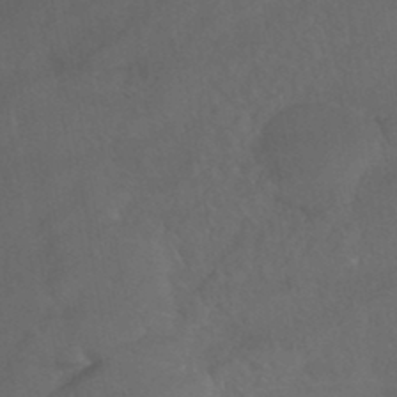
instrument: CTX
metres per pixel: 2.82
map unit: HNb
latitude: -44.8219
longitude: -37.1026
